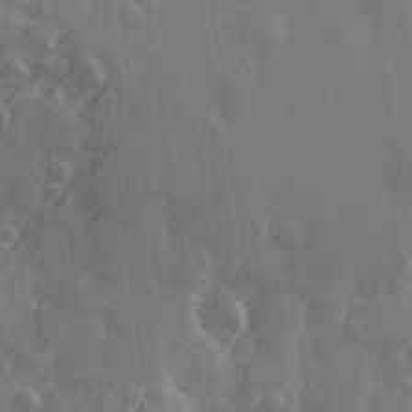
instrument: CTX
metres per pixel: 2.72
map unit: Hve
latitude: 26.2712
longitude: 146.8975
